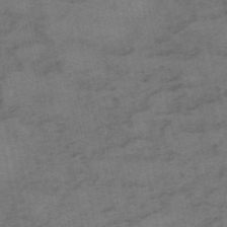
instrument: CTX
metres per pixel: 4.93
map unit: HNb
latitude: -55.7856
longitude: -46.0444
